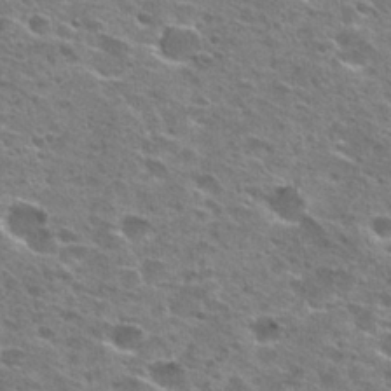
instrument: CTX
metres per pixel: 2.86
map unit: Hto
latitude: 26.7435
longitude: -47.3482
